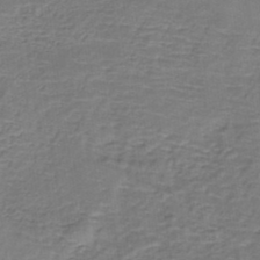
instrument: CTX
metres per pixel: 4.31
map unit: lHb
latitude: -38.0850
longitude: 57.9556
